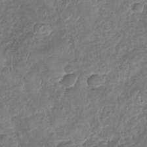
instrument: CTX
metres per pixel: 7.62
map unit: Nhu
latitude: -31.0108
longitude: -60.5923
